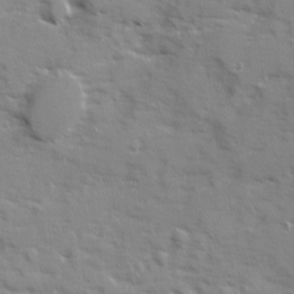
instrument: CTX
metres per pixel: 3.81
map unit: Ave
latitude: 12.6491
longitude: -101.7828
